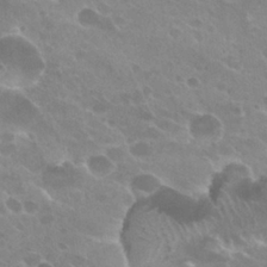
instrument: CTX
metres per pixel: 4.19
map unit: Hto
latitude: 26.2145
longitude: -36.4979
